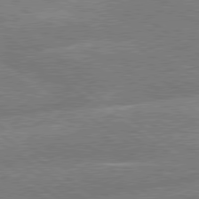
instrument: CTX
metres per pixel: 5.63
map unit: lApd
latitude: 79.4427
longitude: -145.3481
